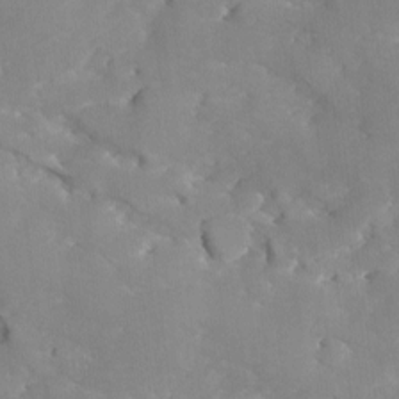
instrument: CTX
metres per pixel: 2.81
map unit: Ave
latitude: -9.1053
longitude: -117.4049
